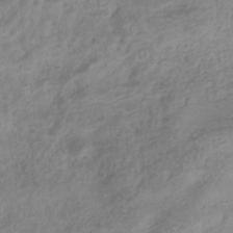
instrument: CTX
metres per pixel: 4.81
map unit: eHb
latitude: -32.9542
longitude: 75.8990
